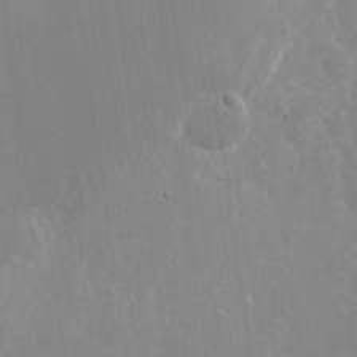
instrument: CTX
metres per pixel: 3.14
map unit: Nhu
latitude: -28.4062
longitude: -80.2711
